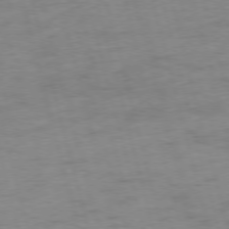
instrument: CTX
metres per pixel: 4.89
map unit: Ap
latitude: -75.2376
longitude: -74.3656
